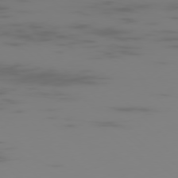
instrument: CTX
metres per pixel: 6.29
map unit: Ap
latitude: -77.9745
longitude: -63.4238
